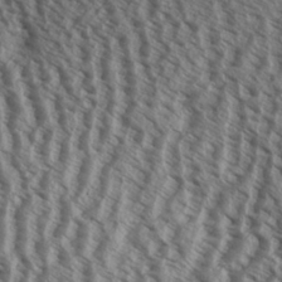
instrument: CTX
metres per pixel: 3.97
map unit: Aa
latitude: 32.9514
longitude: -137.9339
